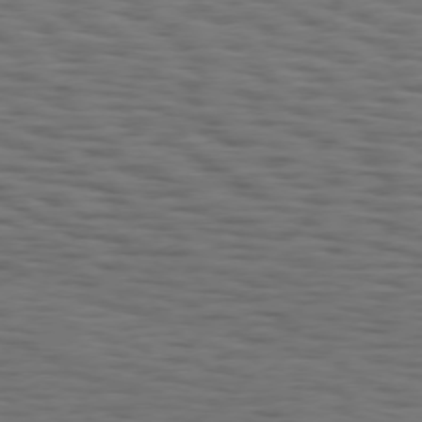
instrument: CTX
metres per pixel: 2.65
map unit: Hpe
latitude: 74.7246
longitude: -133.8017
